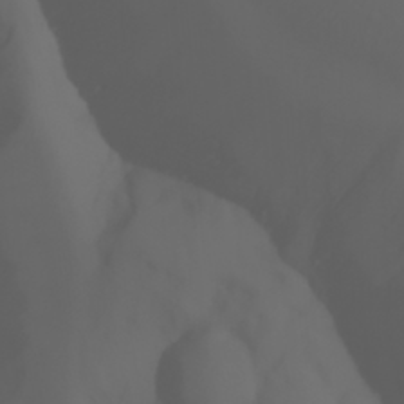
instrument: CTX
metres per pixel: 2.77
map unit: Aa
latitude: -6.9352
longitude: -84.7624
